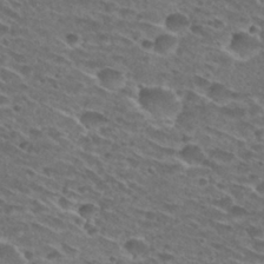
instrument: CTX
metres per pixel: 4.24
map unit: Hto
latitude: 29.4426
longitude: -46.7624
